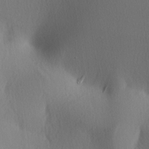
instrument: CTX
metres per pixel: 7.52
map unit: lAa
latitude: -4.3684
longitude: -123.6883
